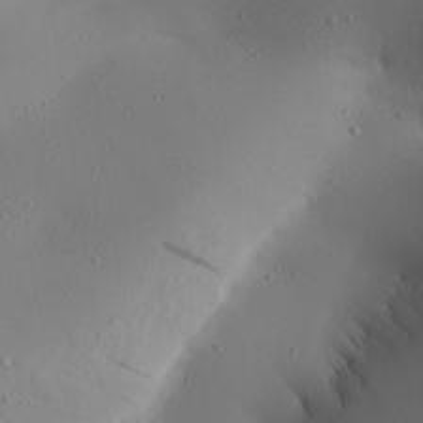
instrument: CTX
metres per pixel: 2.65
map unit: Aa
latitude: 25.8772
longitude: -144.3467
